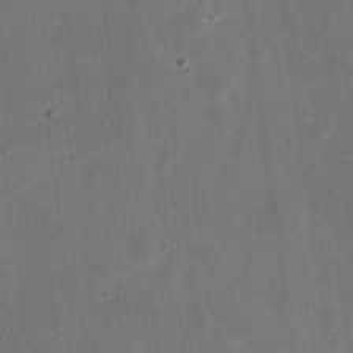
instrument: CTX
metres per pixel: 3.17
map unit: eHh
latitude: 24.0444
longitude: -68.9325
